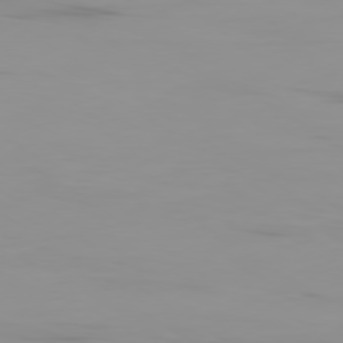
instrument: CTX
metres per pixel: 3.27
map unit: Ap
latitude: -79.6910
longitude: -94.5357
